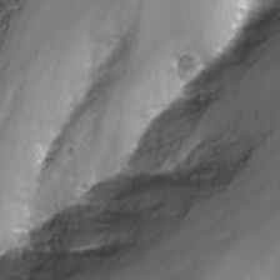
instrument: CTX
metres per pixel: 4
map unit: Nhu
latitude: -9.7855
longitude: -77.3103
